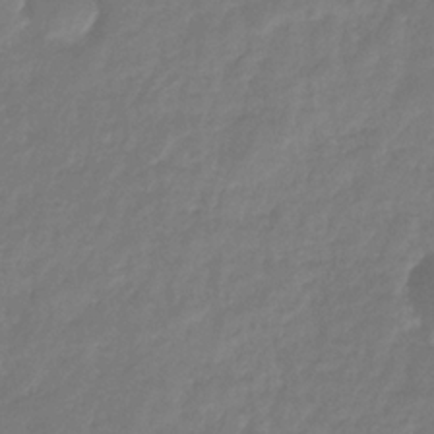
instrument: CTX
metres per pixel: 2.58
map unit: eHb
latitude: -30.7463
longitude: 72.9541
